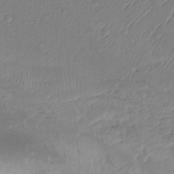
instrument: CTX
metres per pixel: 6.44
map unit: Hto
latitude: -8.0661
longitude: -44.5546
